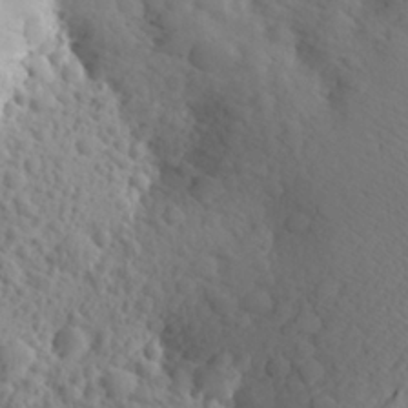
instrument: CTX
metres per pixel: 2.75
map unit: Aa
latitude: 24.1011
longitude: -146.5357
